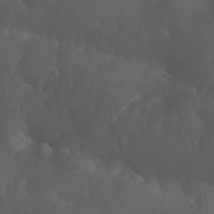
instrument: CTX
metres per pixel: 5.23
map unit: Nhu
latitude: 26.5168
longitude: -64.9514
